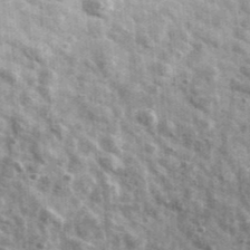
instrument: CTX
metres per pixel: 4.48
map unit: Ave
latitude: 41.3293
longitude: -106.6302
